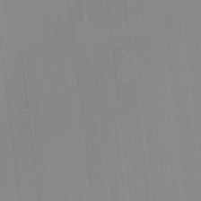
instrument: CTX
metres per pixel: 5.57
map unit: HNhu
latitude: 8.4601
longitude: 13.5966
